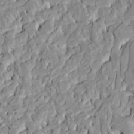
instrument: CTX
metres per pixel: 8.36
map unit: HNhu
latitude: 7.8205
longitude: -2.6868
